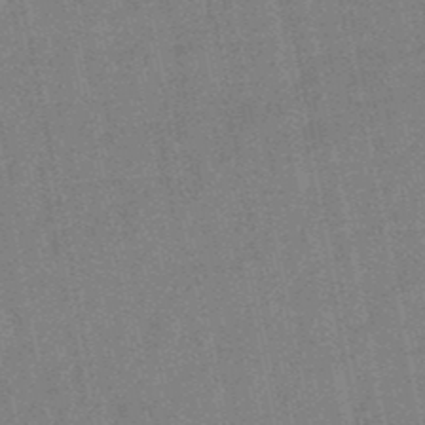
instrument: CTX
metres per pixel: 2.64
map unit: lHb
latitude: -48.4818
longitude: 79.1242
